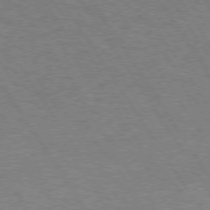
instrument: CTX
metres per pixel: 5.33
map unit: Hpe
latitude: 73.4238
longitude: -143.8206
